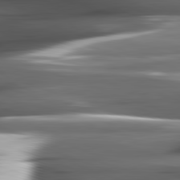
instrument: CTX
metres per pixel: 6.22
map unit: lApd
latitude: 82.1011
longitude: -144.1578
